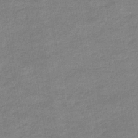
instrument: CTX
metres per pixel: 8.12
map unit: eHb
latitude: -35.8611
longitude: 77.7667
